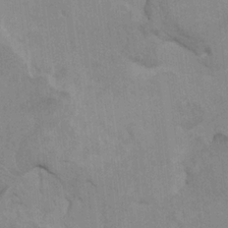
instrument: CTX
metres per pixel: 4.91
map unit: HNhu
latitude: 5.0458
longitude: -2.0633
